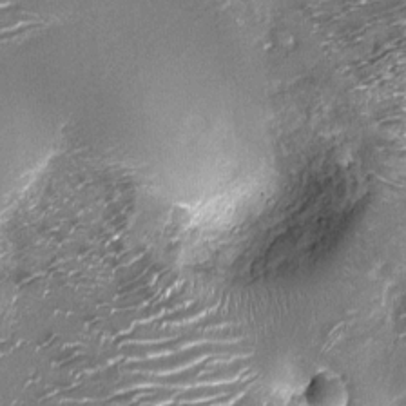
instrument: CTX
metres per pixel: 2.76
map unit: Nhu
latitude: -13.6533
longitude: -22.8947
